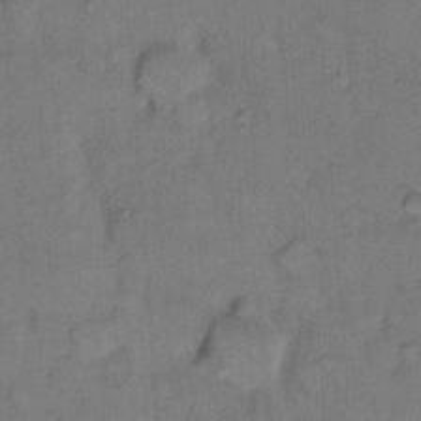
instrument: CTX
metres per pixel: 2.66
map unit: eHh
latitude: 9.8583
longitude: -61.7827
